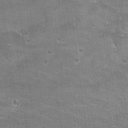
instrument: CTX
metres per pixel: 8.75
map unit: Hto
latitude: 21.5560
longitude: -42.9325
